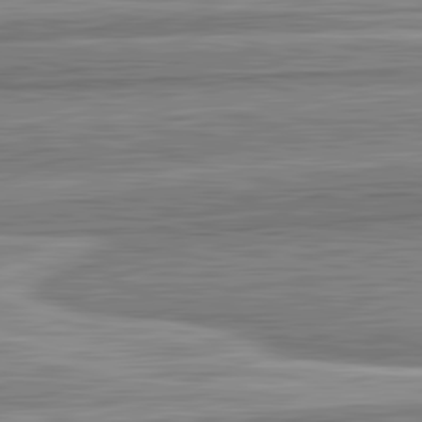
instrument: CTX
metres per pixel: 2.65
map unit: lApd
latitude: 82.8002
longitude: 167.3510
